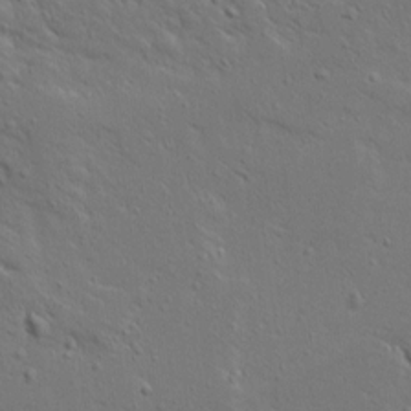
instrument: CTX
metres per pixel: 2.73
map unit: Ave
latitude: 14.7436
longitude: -139.5560
